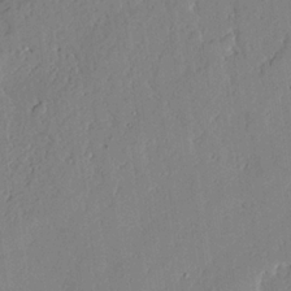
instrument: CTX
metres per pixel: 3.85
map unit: lAvf
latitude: 24.4223
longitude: -112.0633
